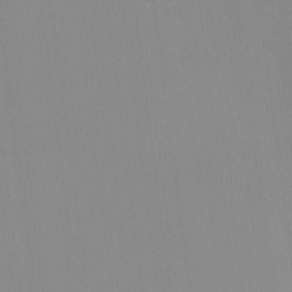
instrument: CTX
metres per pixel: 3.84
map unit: HNhu
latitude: 4.9892
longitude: 8.6518
